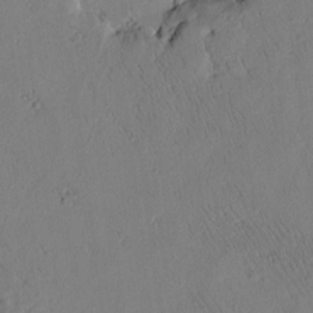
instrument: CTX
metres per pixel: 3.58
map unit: Htu
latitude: 3.2726
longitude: 178.7274
